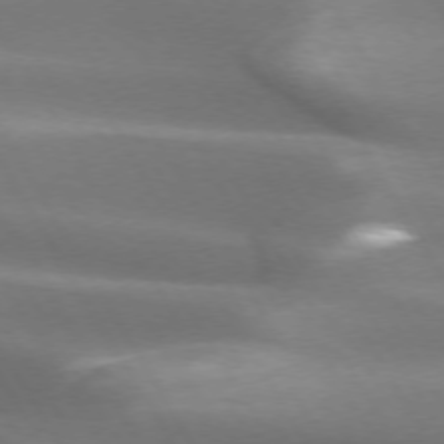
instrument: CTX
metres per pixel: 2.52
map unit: lApd
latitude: 73.2348
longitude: -51.5371
